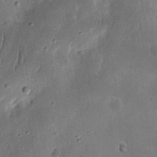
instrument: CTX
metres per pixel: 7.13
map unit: eHh
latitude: 8.9703
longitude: -73.0837
